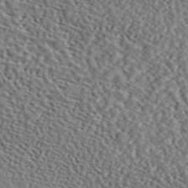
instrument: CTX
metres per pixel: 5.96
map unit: ANa
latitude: 45.8772
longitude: 49.7667
